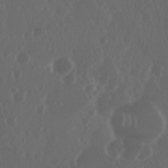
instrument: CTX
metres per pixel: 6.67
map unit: Nhu
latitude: 29.1781
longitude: -57.4615
